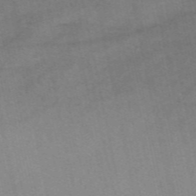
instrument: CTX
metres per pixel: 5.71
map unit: eAb
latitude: 48.9325
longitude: 103.2943
